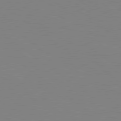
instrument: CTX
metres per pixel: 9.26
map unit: Hpe
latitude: 79.2348
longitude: -124.4223
